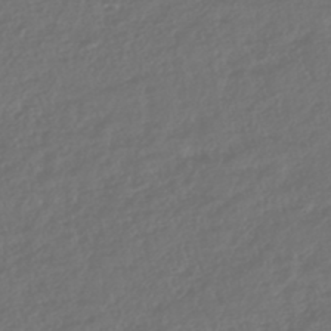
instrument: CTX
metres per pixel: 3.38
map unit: HNhu
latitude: -45.4832
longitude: 107.0109
